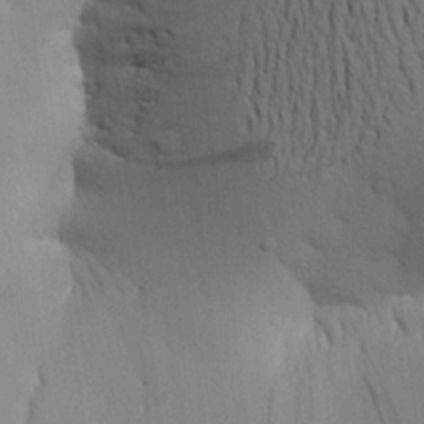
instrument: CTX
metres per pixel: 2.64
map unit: Aa
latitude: 20.5735
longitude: -148.2523
